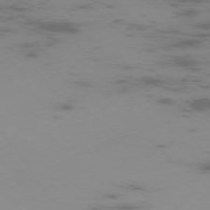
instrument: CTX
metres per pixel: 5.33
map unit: Ap
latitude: -75.3510
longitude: -67.9528
